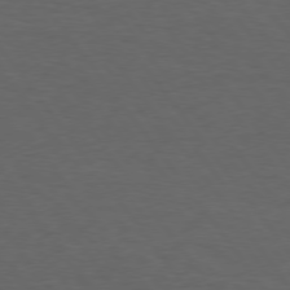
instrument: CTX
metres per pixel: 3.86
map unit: Hpe
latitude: 75.3104
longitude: -130.7625
